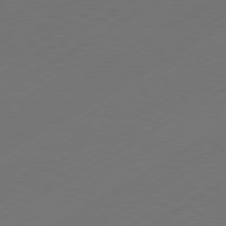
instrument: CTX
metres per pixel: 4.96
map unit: Hpe
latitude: -80.9353
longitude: 15.2376
